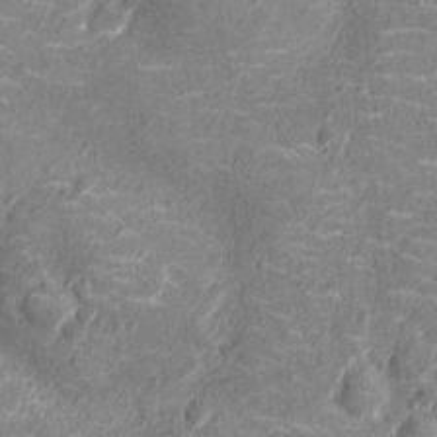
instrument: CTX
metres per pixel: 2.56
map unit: Nhu
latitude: -14.3307
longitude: -23.4993
